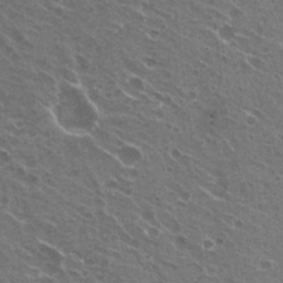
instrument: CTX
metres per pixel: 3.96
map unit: Hto
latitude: 22.4034
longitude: -31.8584
